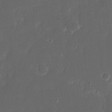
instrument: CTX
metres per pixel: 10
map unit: eHh
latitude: 17.3482
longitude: -73.6127
